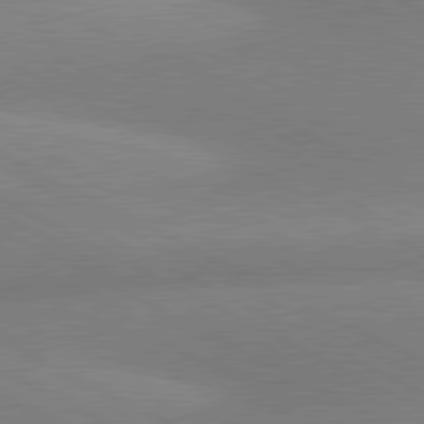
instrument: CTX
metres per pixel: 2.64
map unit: lApd
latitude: 80.6868
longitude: 124.2739
